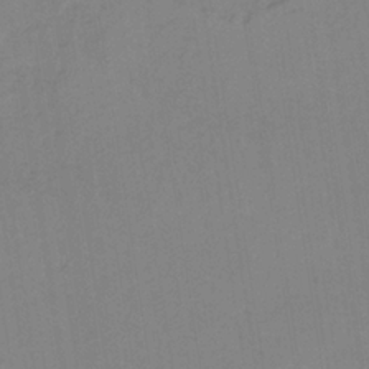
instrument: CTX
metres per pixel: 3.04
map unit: HNb
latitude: -35.0486
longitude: 56.8408
